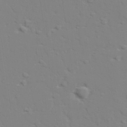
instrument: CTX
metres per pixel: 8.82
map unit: lAvf
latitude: 28.2522
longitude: -109.4993
